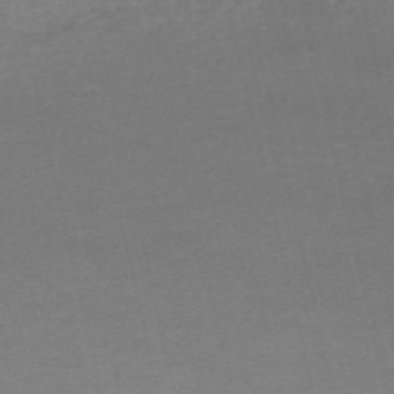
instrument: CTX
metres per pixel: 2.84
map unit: HNb
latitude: -54.8030
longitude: -35.9717
